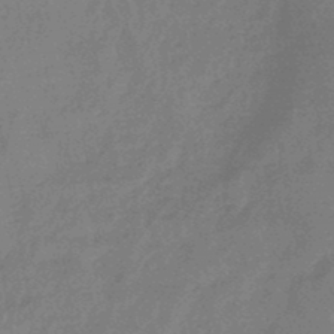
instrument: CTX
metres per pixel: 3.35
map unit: lHb
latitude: -45.1809
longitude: 73.1809
